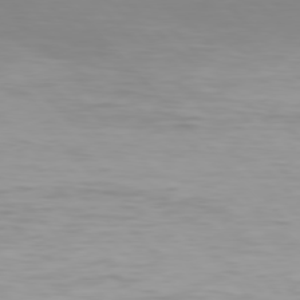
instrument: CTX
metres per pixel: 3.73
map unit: Hpe
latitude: 77.4048
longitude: -174.8380
